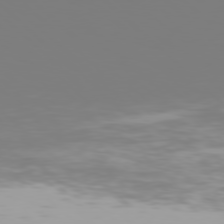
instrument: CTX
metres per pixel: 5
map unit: Hpe
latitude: 77.5182
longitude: -137.5749
